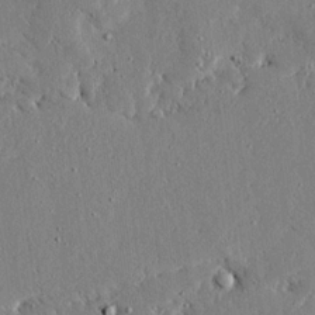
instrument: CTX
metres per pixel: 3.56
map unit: Ave
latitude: 16.6302
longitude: -139.6694
